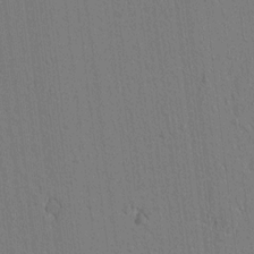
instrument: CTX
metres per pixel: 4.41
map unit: lAvf
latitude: 8.2523
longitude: 165.6533
